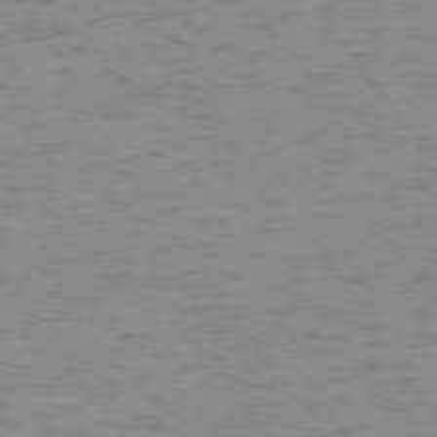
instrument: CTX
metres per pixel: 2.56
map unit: Ap
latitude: -74.9542
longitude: -79.9717
